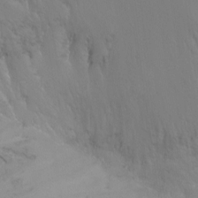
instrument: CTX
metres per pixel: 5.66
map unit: Ht
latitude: -12.6330
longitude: -44.8569
